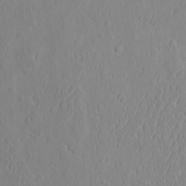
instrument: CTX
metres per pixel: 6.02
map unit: eHh
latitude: -2.8785
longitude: 19.1431
